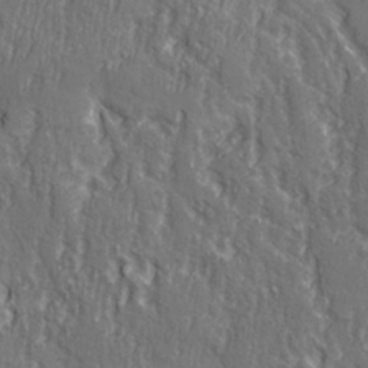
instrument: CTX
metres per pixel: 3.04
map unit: Ave
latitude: 22.1956
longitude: -134.5734
